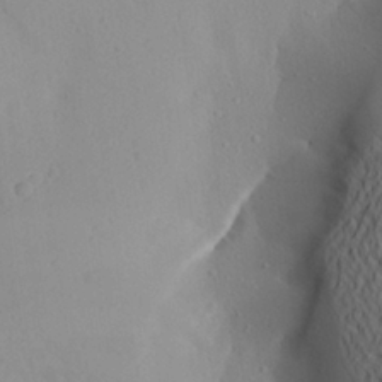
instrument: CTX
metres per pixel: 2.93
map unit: Aa
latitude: 24.4223
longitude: -145.0080
